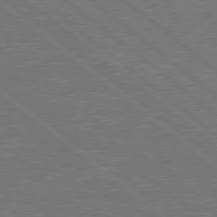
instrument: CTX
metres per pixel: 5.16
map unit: Hpe
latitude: 78.8569
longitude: -123.7072
